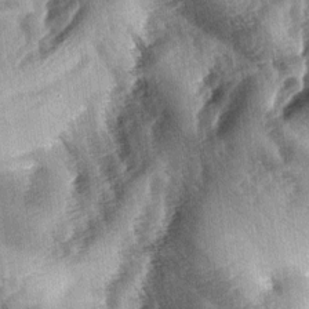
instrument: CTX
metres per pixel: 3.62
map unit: lAa
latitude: -4.2739
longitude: -126.6491
